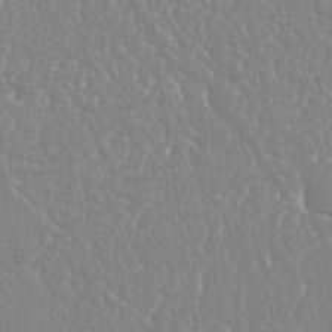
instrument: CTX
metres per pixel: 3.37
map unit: Nhu
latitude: 25.2159
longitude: -59.7450
